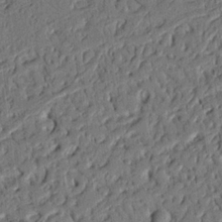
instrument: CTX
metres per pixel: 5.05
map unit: Nhu
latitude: 19.9906
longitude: -78.2901
